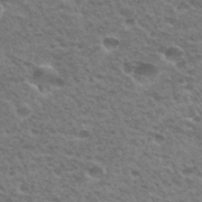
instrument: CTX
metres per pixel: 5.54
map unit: Hto
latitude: 33.3293
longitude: -48.9325
